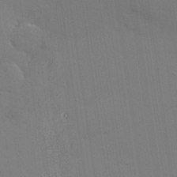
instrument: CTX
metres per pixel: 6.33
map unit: Hve
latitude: 26.9136
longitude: -91.7261
